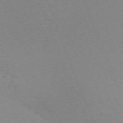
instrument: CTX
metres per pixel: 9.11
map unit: Nhu
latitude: -68.1227
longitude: 37.7855
